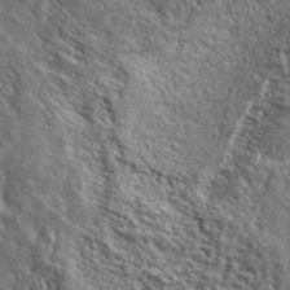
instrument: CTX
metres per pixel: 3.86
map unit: lHvf
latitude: 40.5734
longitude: -86.7624
